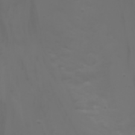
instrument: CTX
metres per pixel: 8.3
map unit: Nhu
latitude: -1.6344
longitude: -77.3481
